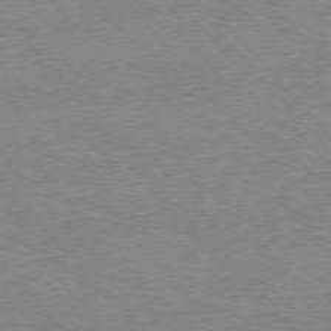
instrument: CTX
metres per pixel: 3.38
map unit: Ap
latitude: -76.8975
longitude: -88.2334
